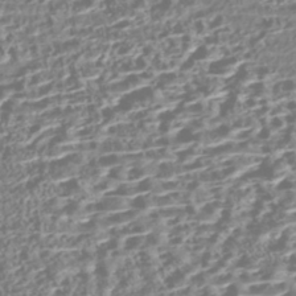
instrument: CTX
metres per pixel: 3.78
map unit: Nhe
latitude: -47.1431
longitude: -172.5734
